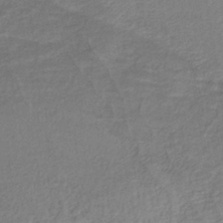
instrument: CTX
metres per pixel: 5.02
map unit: lHb
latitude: -41.4454
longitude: 78.2172
